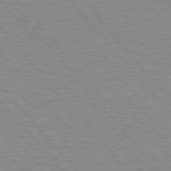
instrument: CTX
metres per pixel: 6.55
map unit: lApd
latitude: 75.9906
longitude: -75.2537
